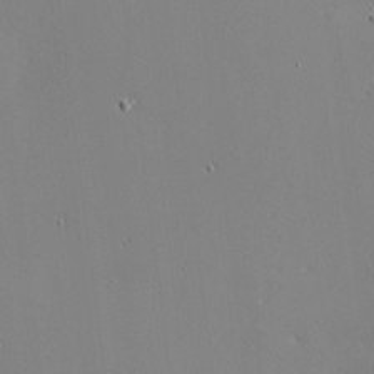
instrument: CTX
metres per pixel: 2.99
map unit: eHh
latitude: -3.5966
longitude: -80.8758
